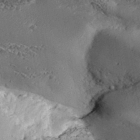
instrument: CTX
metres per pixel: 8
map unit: Aa
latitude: 33.2348
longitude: -134.5545
